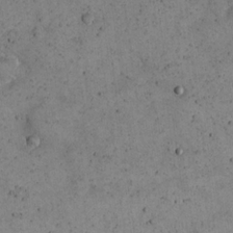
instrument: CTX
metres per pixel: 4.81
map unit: eHh
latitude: 21.9339
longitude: -65.3104
